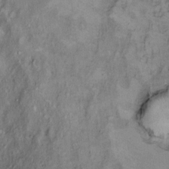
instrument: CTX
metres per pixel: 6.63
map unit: Ht
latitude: 8.7435
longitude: -38.7435
